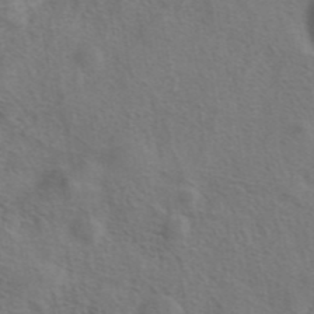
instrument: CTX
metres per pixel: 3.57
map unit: eAb
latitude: 42.0444
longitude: 104.7274
